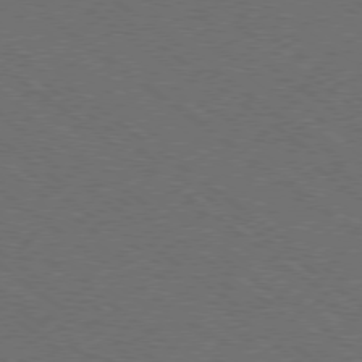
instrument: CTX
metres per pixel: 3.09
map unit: Ap
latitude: -79.5399
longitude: -64.5735
